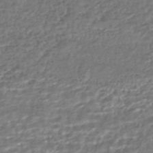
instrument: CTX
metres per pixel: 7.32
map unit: HNhu
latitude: -43.9745
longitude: 107.2376
